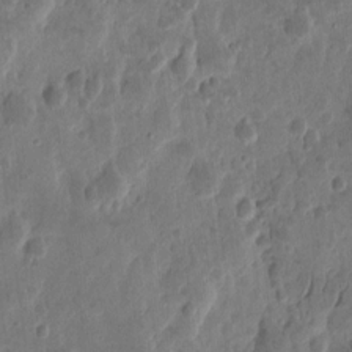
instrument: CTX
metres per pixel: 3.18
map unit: eHh
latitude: 9.1592
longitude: -73.7828
